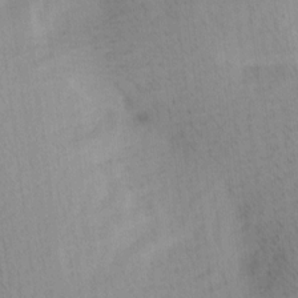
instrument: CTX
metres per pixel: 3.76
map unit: Ave
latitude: 11.7261
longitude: -107.1214
